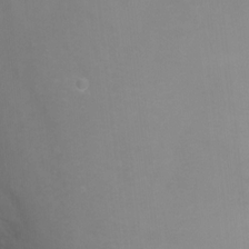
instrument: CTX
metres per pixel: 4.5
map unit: Ht
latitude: -1.9556
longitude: -33.4804
